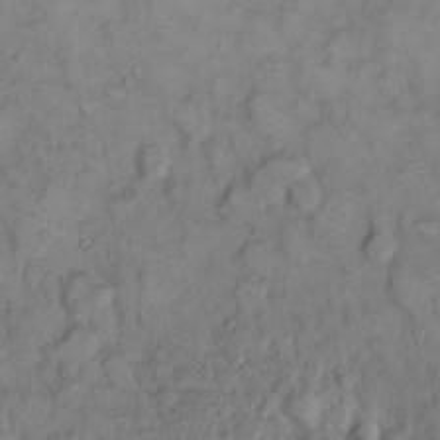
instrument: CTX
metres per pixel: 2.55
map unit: eHh
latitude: 9.6505
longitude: -61.8961
